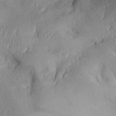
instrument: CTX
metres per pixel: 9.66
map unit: Aa
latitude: 29.7449
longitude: -132.2900
